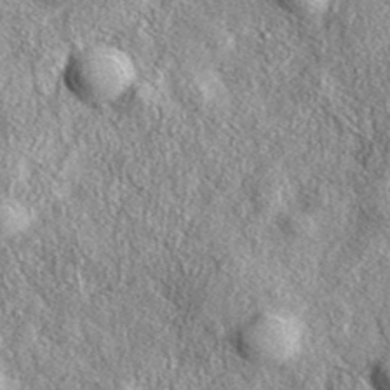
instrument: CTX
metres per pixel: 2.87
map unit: eAb
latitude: 38.1956
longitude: 109.6155
